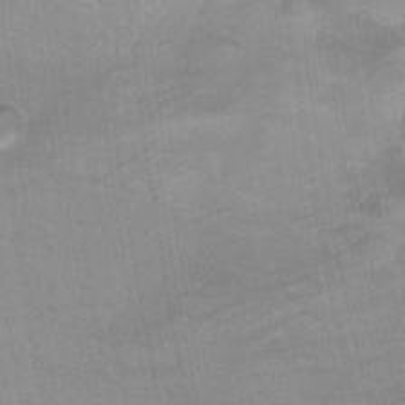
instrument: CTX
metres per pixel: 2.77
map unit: Hto
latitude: 12.1578
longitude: -36.3090
